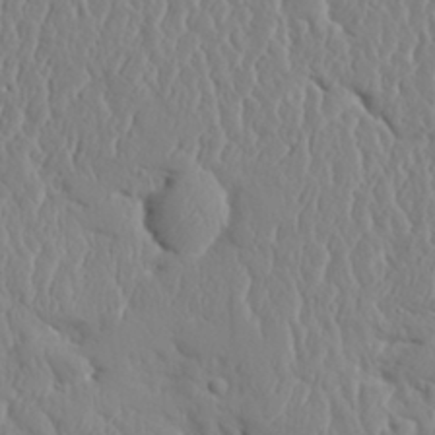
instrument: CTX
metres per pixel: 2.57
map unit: Aa
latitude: 31.8395
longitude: -143.2915
